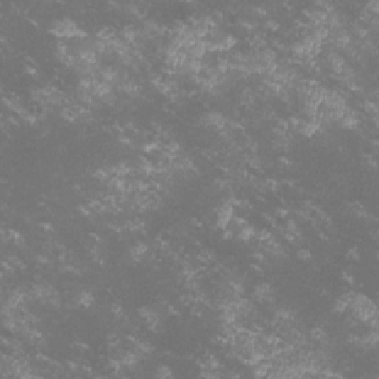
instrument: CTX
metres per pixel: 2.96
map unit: lHvf
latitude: -14.6141
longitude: -102.1389
